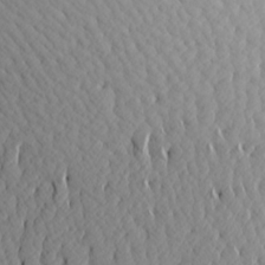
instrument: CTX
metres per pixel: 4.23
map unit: Aa
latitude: 22.6490
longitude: -144.1955
